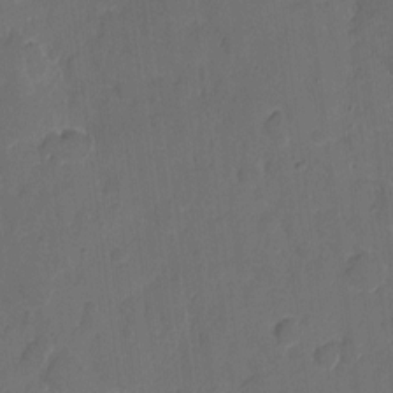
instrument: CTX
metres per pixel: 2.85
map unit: eHh
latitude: 5.4804
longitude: -65.3860
